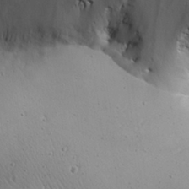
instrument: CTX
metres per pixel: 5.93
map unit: Aa
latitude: 27.0270
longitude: -142.3656
